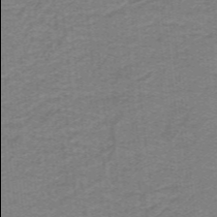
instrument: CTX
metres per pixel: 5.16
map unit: lHb
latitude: -41.2376
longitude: 54.0094
